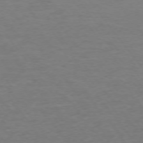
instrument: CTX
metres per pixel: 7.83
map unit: Ap
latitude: -75.4644
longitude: -84.8002
